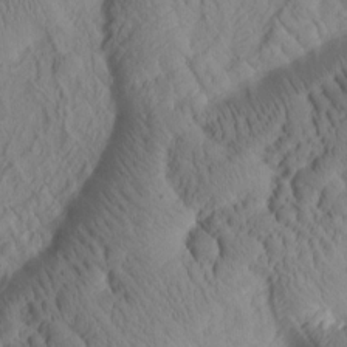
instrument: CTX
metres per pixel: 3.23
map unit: Htu
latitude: 1.5182
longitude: 176.0472
